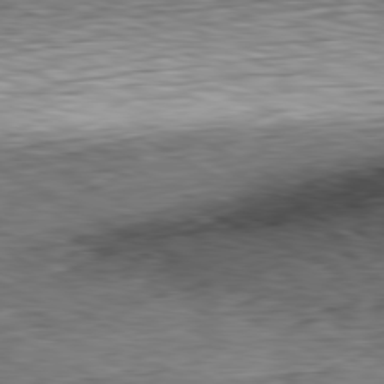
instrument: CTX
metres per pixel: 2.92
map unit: Ap
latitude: -80.8786
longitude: -73.6883
